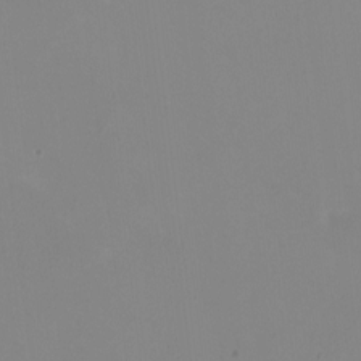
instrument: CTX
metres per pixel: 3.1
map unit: HNhu
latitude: -0.9164
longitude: -5.2537
